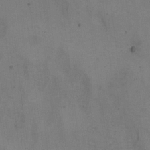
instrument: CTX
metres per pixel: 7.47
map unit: Ht
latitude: 4.8002
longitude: -37.2537
